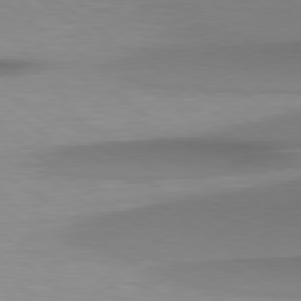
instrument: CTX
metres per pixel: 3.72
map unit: Hpe
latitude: 79.0648
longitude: -133.9150
